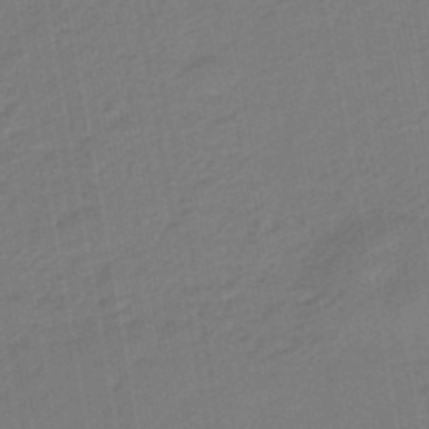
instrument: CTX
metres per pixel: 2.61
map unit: eHb
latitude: -47.0297
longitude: 88.1794
